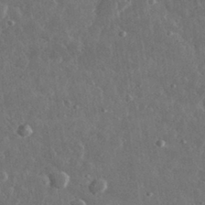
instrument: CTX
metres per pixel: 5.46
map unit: lHvf
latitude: 31.9717
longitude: -89.0837
